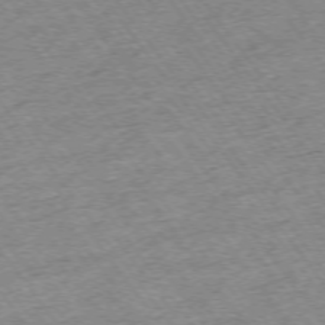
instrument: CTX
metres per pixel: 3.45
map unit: Ap
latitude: -74.5007
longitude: -88.5357
